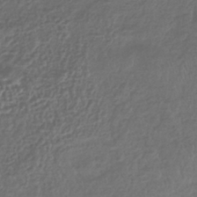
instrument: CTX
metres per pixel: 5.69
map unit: lHb
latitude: -39.8423
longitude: 73.1053
